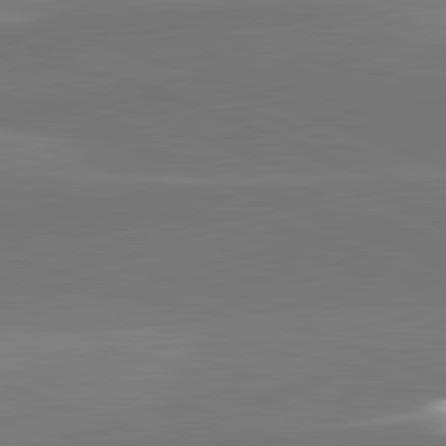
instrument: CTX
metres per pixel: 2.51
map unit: lApd
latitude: 82.2333
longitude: 137.0297
